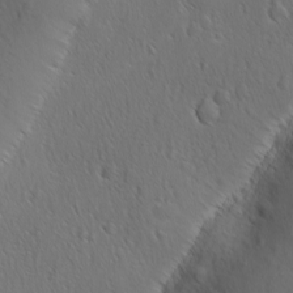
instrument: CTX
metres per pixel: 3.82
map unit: Ave
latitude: -8.4440
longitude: -121.3482
